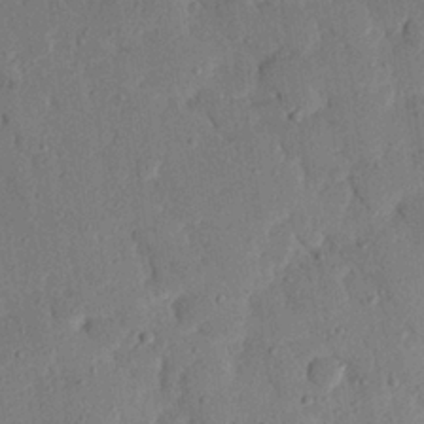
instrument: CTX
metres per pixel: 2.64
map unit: eHh
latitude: 25.4048
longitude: -78.9136
